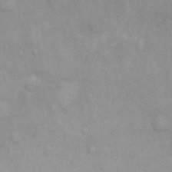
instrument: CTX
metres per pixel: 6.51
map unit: Nhe
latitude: -1.4644
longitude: -59.0081
